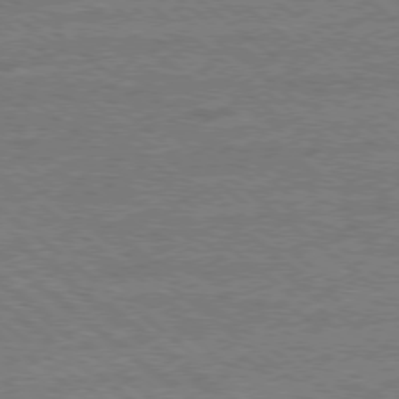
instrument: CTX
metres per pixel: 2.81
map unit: Ap
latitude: -79.0108
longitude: -101.2159
